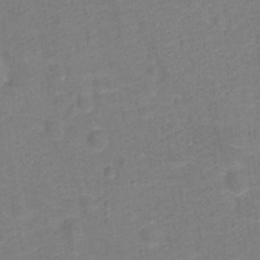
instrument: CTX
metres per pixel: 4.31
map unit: Hto
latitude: -0.0850
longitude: -34.3656
